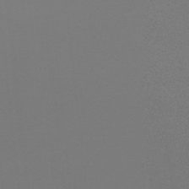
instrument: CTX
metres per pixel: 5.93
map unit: lHb
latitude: -48.8597
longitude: 65.8423
